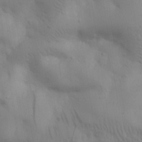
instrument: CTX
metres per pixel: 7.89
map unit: eHh
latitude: 30.3279
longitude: -68.3656
